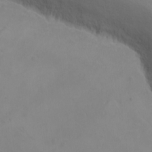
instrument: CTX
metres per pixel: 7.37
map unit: eHh
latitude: -9.5210
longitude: -67.3859
